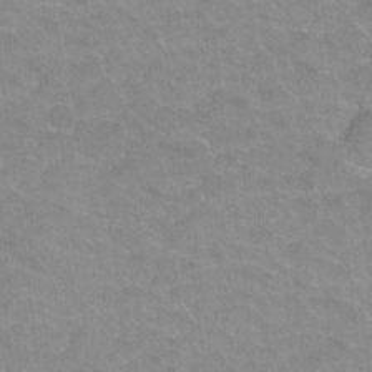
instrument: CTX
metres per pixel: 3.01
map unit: Hto
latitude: 2.4601
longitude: -32.7813
